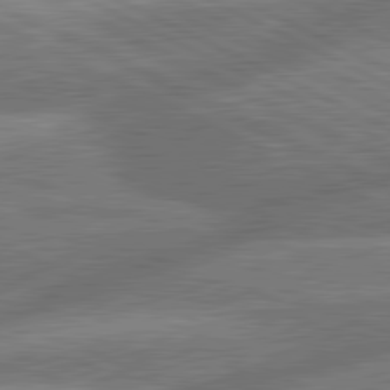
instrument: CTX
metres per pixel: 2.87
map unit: lApd
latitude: 81.2915
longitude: -166.9135
